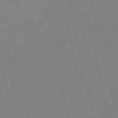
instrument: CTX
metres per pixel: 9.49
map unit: Nve
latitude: -58.8785
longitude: 50.8219
